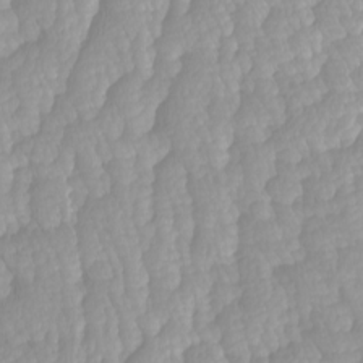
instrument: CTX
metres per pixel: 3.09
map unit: Htu
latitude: -4.1605
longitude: -73.6505
